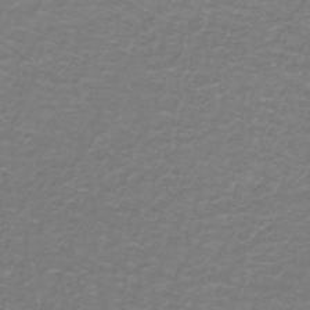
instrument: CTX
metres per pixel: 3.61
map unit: lHb
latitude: -42.5384
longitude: 56.3684
